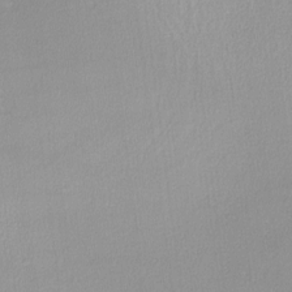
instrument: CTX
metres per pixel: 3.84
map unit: lHvf
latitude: -12.1039
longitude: -99.2914
